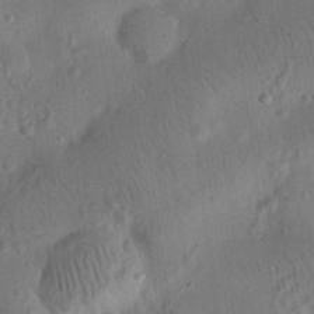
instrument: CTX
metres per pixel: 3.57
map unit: eHh
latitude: 25.7638
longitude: -68.8380
